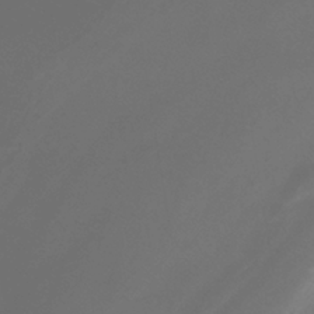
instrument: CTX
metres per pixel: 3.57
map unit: HNhu
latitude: -41.4832
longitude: 106.5007
